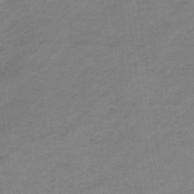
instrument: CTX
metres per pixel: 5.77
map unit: lHb
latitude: -33.9178
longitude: 68.9730
